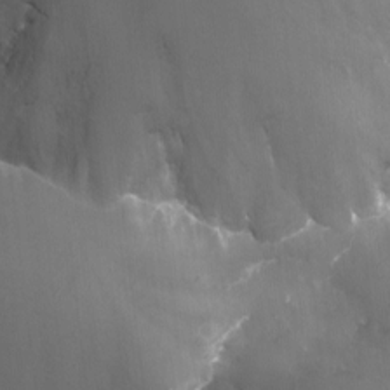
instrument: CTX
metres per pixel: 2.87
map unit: Nhu
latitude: -12.9920
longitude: -65.9340
